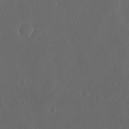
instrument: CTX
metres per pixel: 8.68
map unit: Nhu
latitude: 29.8772
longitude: -58.2900
